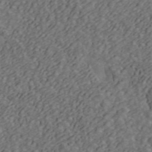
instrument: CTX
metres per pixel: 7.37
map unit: ANa
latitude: 43.6316
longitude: 30.4440
